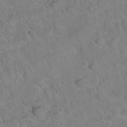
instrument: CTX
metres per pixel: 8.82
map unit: Hto
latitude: 35.5182
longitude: -48.4223
